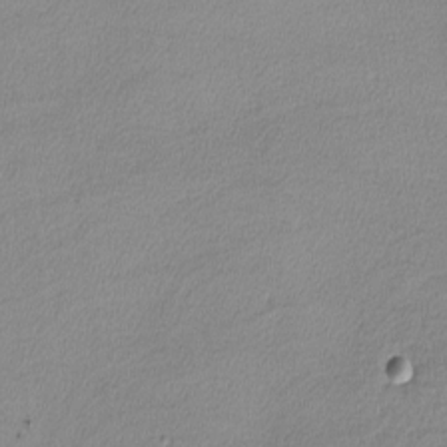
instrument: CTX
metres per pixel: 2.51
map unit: lHvf
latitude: -12.3873
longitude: -101.5560
